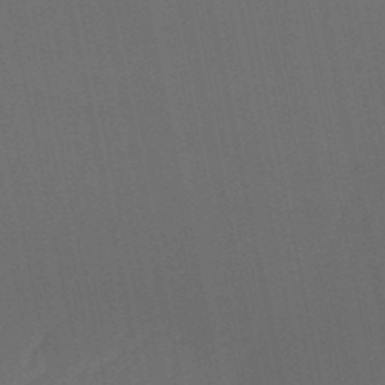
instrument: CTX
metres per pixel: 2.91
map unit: eHb
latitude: -50.8219
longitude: 71.1431
